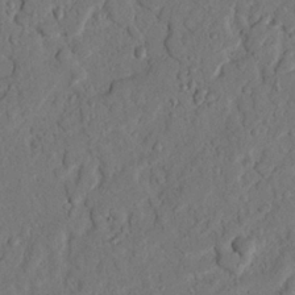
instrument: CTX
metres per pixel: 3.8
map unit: Nhu
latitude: 20.7058
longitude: -77.4993
